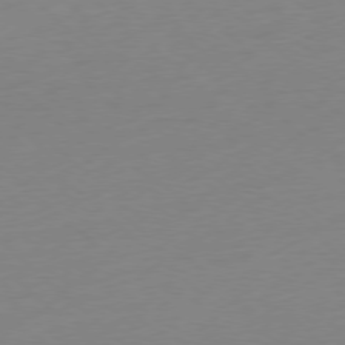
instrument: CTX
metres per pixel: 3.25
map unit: Ap
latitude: -78.1039
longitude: -99.8394
